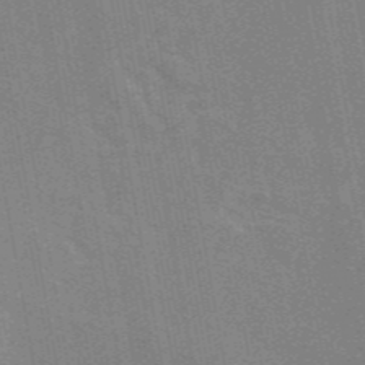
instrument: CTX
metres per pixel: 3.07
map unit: eAb
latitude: 45.7449
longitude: 122.3307
